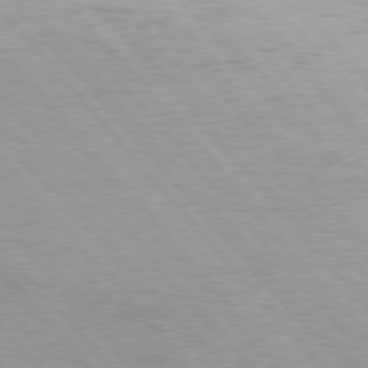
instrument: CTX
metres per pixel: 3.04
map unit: Hpe
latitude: 76.0255
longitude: -144.4034
